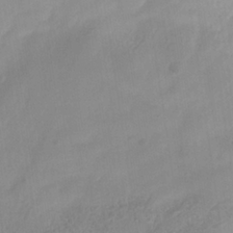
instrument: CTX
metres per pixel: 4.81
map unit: Nhe
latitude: -36.5573
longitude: -177.7638
